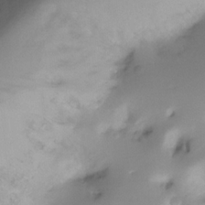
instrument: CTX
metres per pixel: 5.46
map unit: Ht
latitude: -17.3132
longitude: -45.8583
